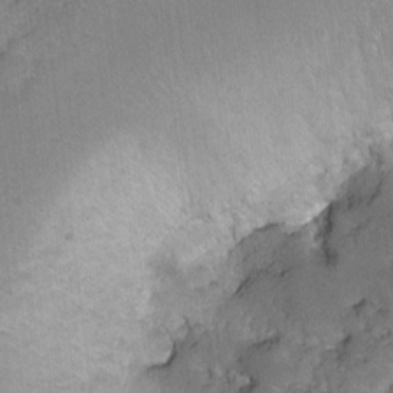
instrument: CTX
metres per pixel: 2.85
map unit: Hto
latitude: -4.4062
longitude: -36.2523
